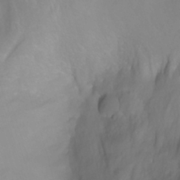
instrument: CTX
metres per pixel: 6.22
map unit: Nhu
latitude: -8.1039
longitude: -74.3656
